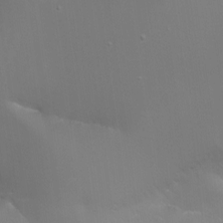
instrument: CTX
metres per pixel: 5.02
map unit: Aa
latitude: -7.3131
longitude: -78.3656
